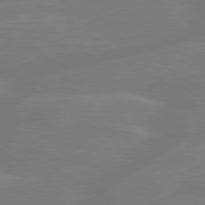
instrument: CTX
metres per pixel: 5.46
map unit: lApd
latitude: 79.2159
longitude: -150.0255
